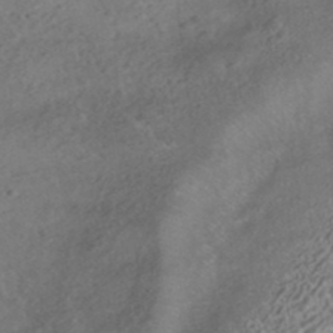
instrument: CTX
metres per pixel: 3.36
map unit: HNhu
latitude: -41.9367
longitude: 102.8975
